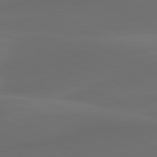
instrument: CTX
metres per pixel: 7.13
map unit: lApd
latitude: 80.8002
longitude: -82.9324
